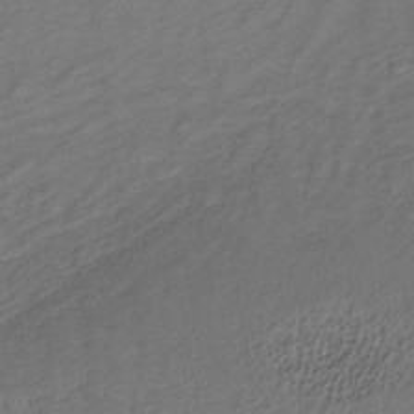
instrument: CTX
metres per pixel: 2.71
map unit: lHb
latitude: -33.1243
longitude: 64.9920
